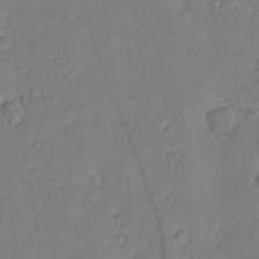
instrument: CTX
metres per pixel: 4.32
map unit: Nhu
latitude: -7.4265
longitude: -152.4412
